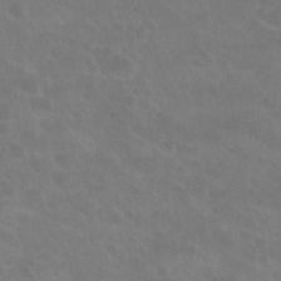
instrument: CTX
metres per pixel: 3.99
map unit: Nhu
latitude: 26.9325
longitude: -54.3656
